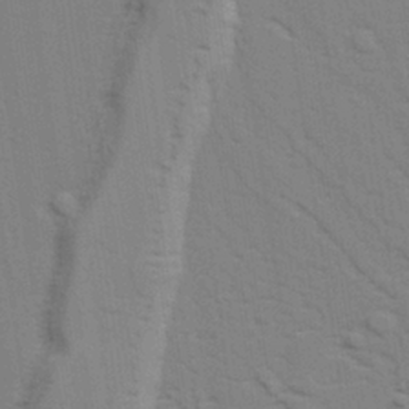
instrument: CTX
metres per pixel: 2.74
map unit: lAvf
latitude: 28.1200
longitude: -108.7813
